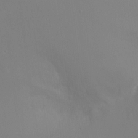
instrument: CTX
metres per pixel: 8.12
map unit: Ht
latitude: -9.3887
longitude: -37.6505
